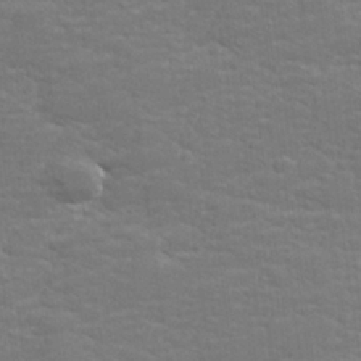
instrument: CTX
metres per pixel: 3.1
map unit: lHvf
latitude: 25.7449
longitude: 141.9556
